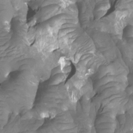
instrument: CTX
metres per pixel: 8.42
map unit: Hto
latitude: -7.1620
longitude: -44.7813
